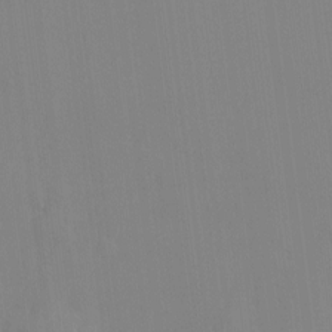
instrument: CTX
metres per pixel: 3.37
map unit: Htu
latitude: -6.7652
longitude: 175.3698
